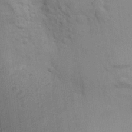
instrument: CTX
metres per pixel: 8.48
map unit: Aa
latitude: 24.3278
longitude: -148.9514
